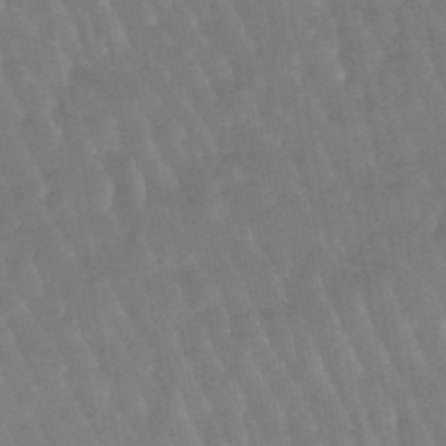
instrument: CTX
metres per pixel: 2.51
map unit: lHb
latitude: -47.6533
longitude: 76.1984
